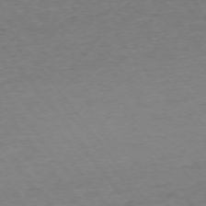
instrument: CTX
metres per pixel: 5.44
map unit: Ap
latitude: -75.0298
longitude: -89.2348
